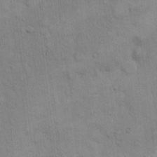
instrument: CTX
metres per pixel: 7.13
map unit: Hto
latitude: 8.9325
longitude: -61.1970
